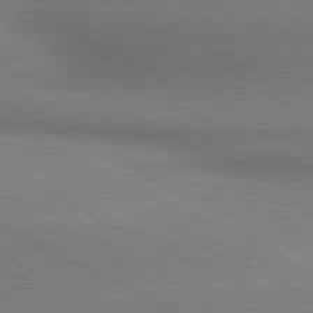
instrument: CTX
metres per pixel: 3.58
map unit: lApd
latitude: 80.8191
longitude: 162.3306
